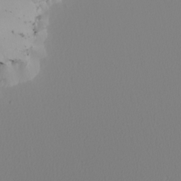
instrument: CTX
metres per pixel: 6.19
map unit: Nhu
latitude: -4.0283
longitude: -84.0633
